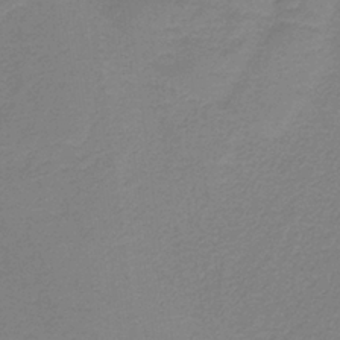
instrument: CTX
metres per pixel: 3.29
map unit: HNb
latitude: -37.5588
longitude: 55.3132
